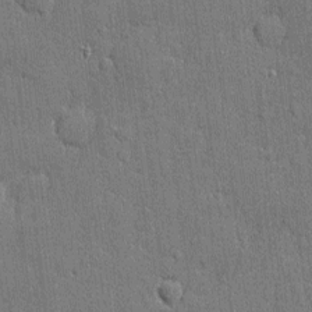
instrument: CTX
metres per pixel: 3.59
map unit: eHh
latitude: 5.4426
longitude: -75.3293
